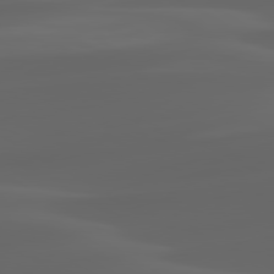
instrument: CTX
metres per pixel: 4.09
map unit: lApd
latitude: 80.2522
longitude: -93.5371
